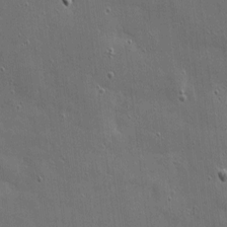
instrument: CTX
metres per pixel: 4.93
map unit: eHh
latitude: 3.9528
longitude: -70.5168
